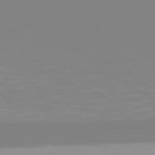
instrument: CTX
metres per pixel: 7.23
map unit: Hpe
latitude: 77.6694
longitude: -172.5923
